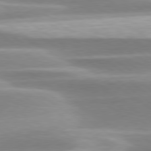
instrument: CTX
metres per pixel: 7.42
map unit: Hpe
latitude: 79.2537
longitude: -130.1767
